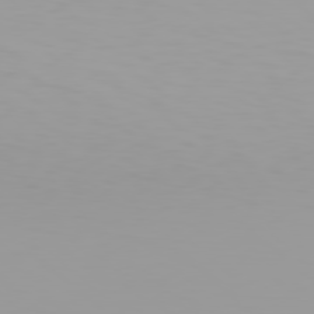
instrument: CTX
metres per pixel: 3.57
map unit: Hpe
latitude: 78.2901
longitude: -145.1970
